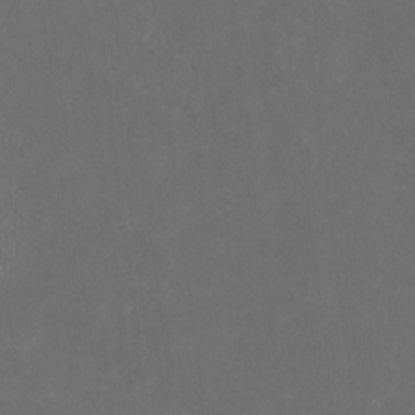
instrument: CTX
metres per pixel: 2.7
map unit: HNhu
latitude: 0.8191
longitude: -0.9324
